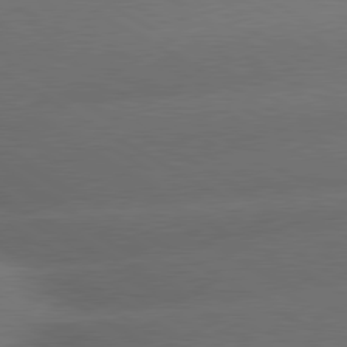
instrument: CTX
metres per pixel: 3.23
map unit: lApd
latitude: 79.9717
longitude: -155.5938
